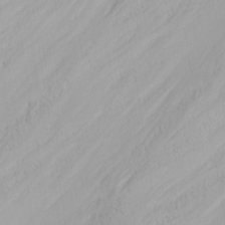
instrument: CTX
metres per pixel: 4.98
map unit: Nhu
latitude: -0.8030
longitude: -74.5924
